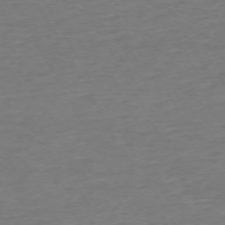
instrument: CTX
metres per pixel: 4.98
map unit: Ap
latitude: -72.6518
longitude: -69.5560
